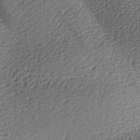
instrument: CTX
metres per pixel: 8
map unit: lAa
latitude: -8.2928
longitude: -125.4426
